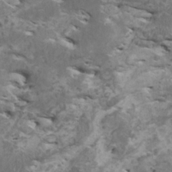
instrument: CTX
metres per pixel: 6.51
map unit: HNhu
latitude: 0.2522
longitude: 4.2172
